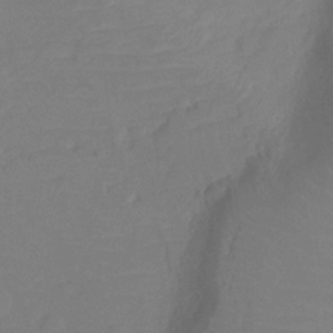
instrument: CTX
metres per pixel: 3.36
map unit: Ht
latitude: -10.9920
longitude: -27.4427
